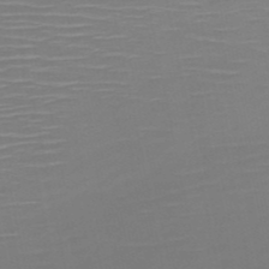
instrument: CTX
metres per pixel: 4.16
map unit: HNb
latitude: -51.1242
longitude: -46.8191
